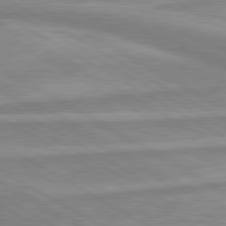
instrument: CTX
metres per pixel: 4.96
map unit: lApd
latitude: 80.1767
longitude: -173.3670
